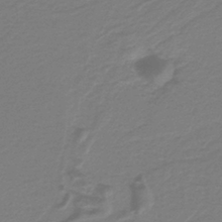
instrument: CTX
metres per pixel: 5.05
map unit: lHb
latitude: -38.4251
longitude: 55.2943
